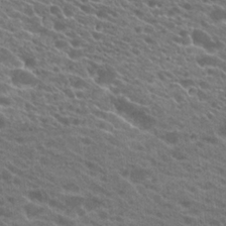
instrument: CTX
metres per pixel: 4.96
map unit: Hto
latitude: 22.9136
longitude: -37.7639
